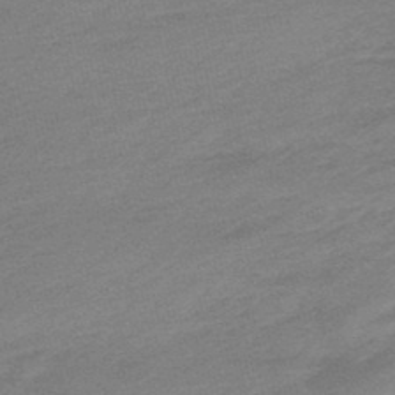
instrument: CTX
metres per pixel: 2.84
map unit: lHb
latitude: -48.9731
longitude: 82.9919
